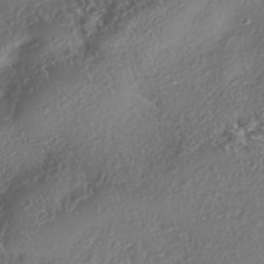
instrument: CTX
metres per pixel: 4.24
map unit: eHh
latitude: -42.4062
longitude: 121.9367
